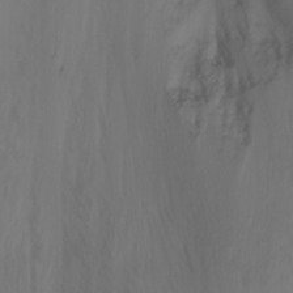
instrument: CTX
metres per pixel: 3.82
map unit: Aa
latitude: -3.3509
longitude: -72.2901
